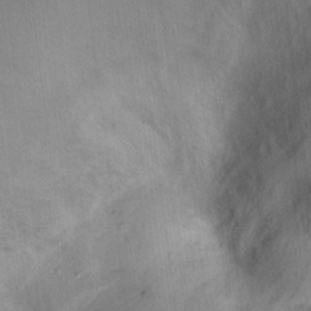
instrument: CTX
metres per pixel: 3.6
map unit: Ht
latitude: 11.8017
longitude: -40.4223
